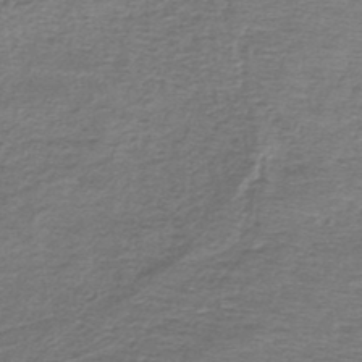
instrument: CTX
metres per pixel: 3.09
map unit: lHb
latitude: -44.8975
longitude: 57.4076
